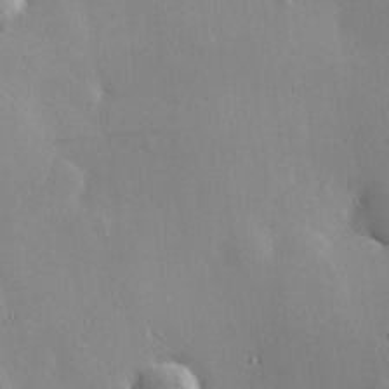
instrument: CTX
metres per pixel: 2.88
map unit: Hve
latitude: 18.7057
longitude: 150.3684
